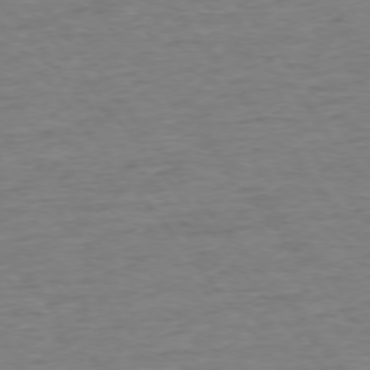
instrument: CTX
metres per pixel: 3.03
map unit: Ap
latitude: -75.6344
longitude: -89.2915
